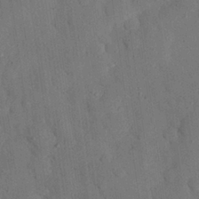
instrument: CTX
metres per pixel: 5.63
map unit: eHh
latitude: 26.7246
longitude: -76.8002
